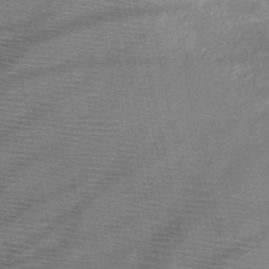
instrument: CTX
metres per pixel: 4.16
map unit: HNb
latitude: -49.7100
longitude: -42.5168
